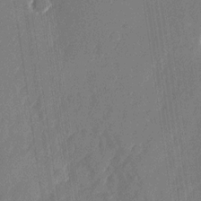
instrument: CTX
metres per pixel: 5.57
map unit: Nhu
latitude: -27.7099
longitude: -64.4790
